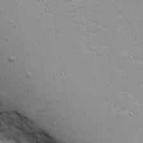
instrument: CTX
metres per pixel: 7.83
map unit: Aa
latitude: 17.3671
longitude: -125.1592
